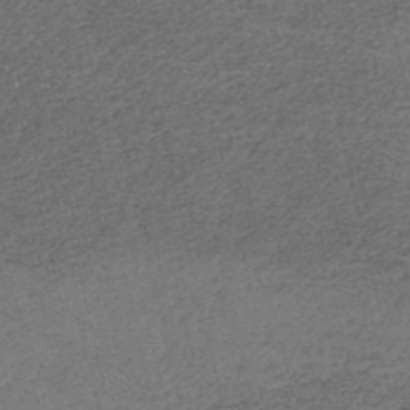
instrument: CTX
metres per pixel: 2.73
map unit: eHh
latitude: -54.7652
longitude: -89.3482
